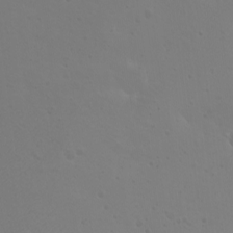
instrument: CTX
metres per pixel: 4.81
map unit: eHh
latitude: -9.4643
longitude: -69.1781
